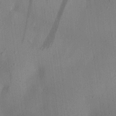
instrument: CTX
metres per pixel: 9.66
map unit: Aa
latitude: 25.1025
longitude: -143.4238
